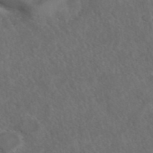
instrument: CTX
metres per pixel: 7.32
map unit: ANa
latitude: 43.4615
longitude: 27.6343
